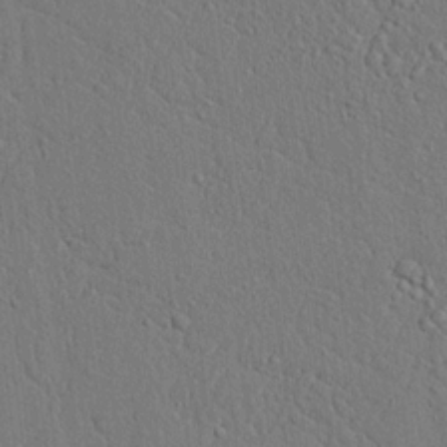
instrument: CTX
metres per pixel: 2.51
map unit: lAvf
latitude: 7.7827
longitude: 167.6344
